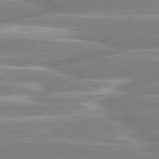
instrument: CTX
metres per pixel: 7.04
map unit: lApd
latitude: 80.3656
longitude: -129.9717
